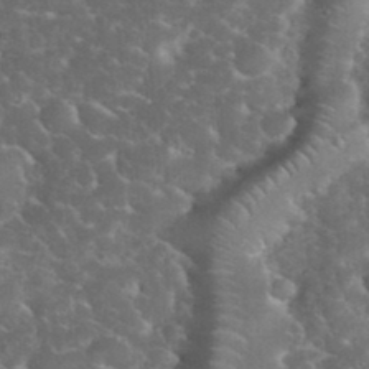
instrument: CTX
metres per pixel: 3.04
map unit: eHh
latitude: 35.3292
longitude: -64.7624
